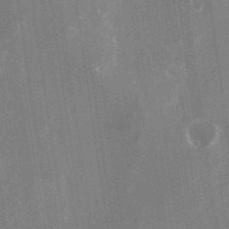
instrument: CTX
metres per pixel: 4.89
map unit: Nhu
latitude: -24.6707
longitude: -73.2915
